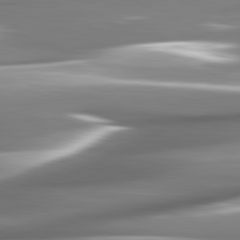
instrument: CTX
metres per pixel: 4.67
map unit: lApd
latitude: 82.2900
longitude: -141.7827
